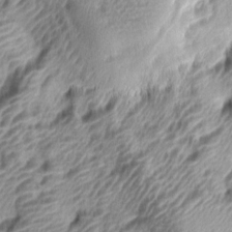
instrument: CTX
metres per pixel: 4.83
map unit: lAa
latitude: -5.1431
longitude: -123.1970
